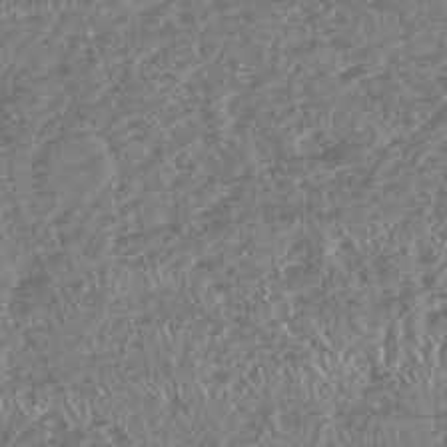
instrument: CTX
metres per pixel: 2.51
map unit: HNhu
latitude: -47.3509
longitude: 31.1053
